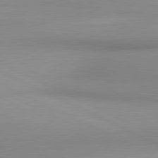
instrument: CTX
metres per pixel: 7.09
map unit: lApd
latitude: 80.7435
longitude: 143.6343
